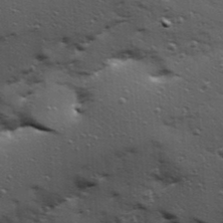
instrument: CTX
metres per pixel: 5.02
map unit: Hve
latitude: 24.4412
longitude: -96.3278
